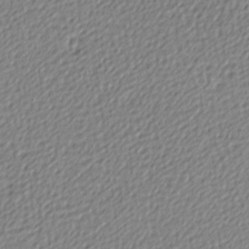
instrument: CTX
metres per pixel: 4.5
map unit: lAa
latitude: -9.8044
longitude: -126.7813
